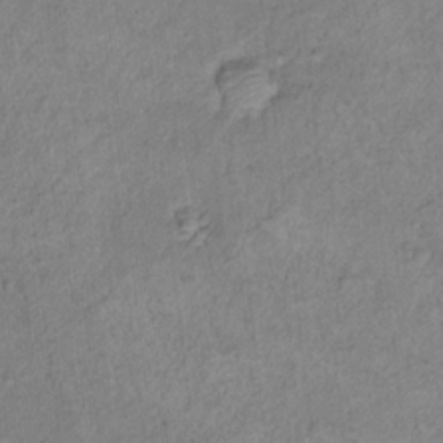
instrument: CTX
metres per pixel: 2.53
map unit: Hto
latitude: 18.0633
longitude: -39.1970
